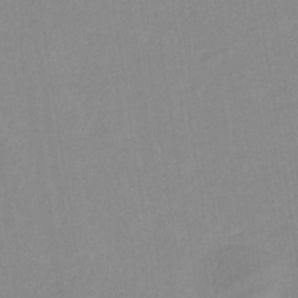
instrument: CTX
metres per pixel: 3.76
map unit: lHb
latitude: -35.2187
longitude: 73.0297
